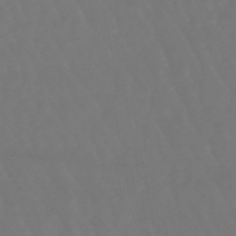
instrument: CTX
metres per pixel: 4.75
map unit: lHb
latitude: -47.4265
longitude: 79.0675
